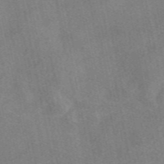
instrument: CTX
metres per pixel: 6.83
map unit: eAb
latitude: 49.0081
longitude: 121.0486
